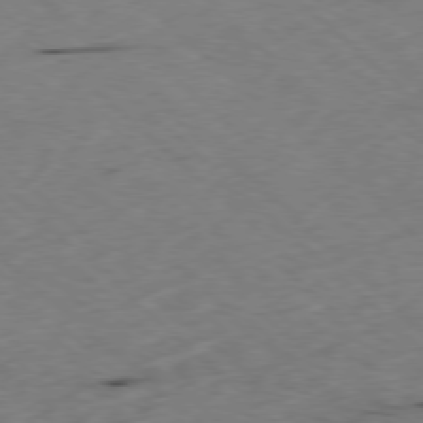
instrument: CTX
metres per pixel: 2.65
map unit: Ap
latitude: -78.1794
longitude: -60.8569
